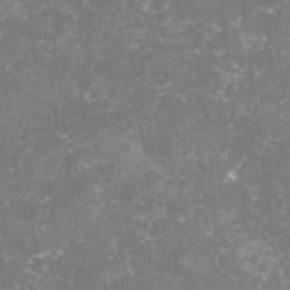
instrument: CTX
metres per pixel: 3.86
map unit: lHvf
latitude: -14.7086
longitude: -98.7624
